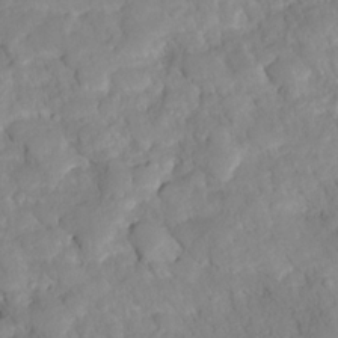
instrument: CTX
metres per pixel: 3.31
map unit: HNhu
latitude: -23.7856
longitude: 49.3321
